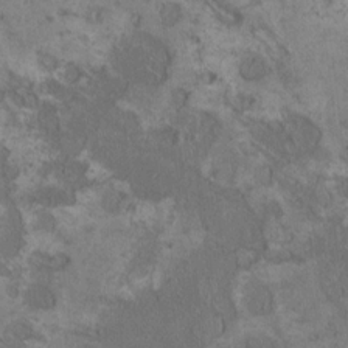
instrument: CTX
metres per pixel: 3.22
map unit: HNhu
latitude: 0.9135
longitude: 1.0298
